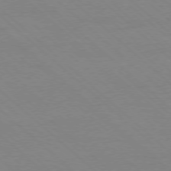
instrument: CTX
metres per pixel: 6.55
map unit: Ap
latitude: -77.9178
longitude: -84.6869
